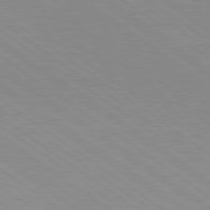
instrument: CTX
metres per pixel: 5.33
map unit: Hpe
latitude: 78.9136
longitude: -122.6113
